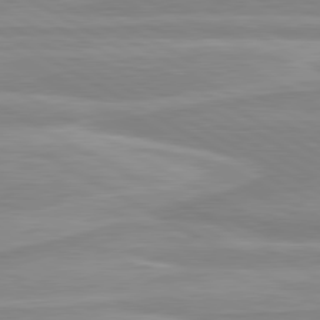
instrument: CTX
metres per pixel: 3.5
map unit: lApd
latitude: 80.4223
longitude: 171.3888
